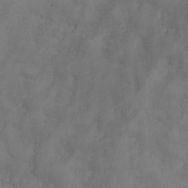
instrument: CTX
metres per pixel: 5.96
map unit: Ave
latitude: -7.5021
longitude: -119.6883
